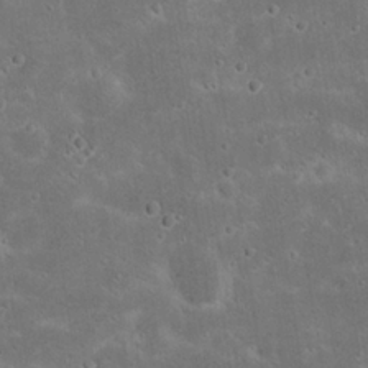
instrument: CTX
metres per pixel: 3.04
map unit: Nhu
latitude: 22.9892
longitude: -71.5938
